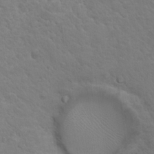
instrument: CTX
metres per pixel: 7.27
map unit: Nhu
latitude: 17.0647
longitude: -33.2537
